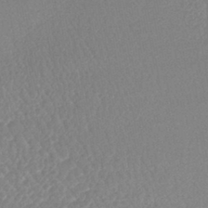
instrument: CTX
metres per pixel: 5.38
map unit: lHb
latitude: -42.2361
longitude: 73.3698
